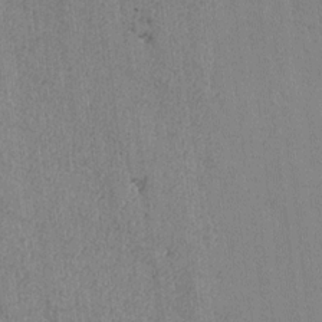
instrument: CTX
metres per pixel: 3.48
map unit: lAvf
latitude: -6.1417
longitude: -114.2522
